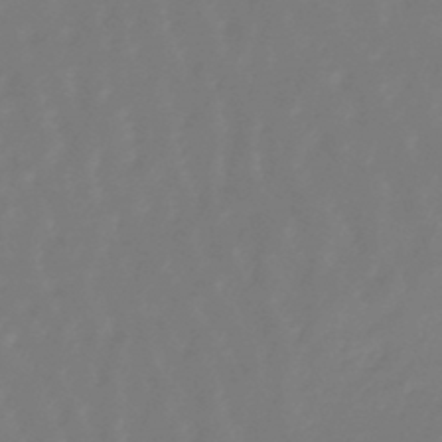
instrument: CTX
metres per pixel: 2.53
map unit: eHb
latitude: -46.7085
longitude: 81.7667
